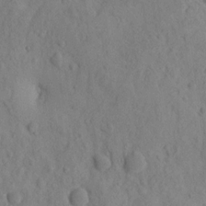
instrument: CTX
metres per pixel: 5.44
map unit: eHh
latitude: -1.0109
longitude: 17.8801
